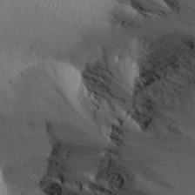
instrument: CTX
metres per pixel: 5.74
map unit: Aa
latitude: 27.2348
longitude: -137.9150
